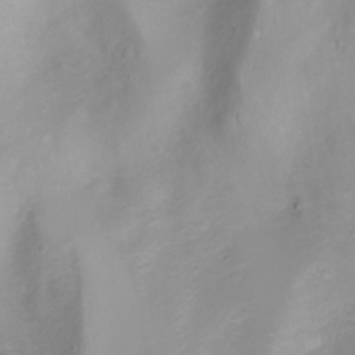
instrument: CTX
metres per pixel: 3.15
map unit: Nhu
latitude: -8.3495
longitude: -72.5924
